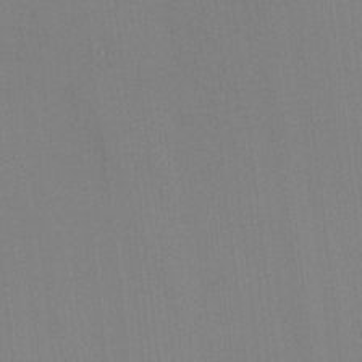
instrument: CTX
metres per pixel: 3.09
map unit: HNhu
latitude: -1.5211
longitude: -6.9703
